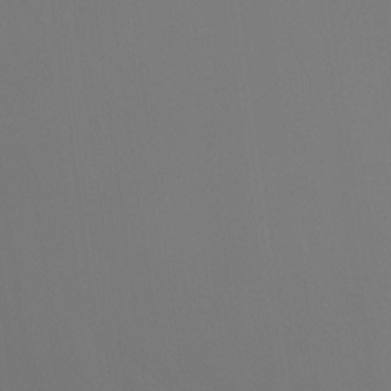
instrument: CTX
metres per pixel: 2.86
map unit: Ht
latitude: -15.8045
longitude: -49.8016
